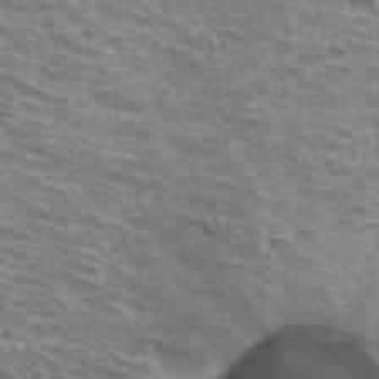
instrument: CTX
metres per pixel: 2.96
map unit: Hto
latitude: 33.8583
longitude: -42.0822
